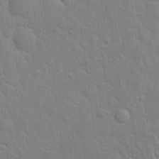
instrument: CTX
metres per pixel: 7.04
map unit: Hto
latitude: 20.3090
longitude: -52.0444
